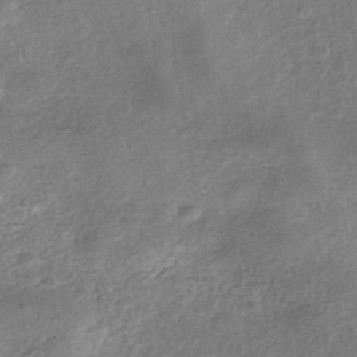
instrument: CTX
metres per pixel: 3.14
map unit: Nhe
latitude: -41.8233
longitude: -110.4790
